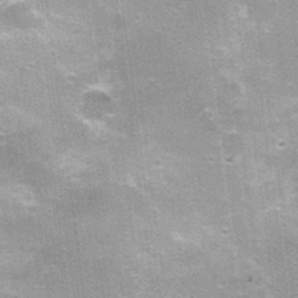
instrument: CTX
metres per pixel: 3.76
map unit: Nhu
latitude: 1.9906
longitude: -17.1025
